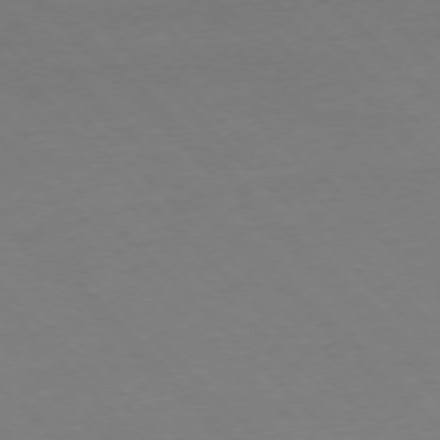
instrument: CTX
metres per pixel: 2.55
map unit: Ap
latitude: -77.0109
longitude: -80.1011
